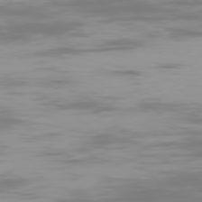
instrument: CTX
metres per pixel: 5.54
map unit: Ap
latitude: -76.8975
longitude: -74.0444
